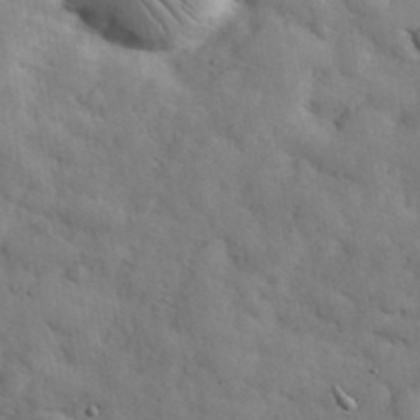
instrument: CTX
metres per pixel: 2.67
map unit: eHh
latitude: 37.3671
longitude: -67.5749
